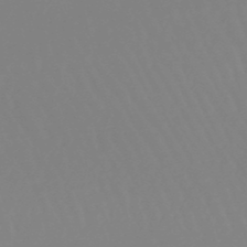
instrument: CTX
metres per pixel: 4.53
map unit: lHb
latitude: -49.6155
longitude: 68.4062
